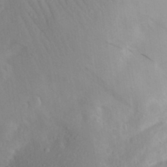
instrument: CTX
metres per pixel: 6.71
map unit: Aa
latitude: 28.2144
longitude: -145.2915
